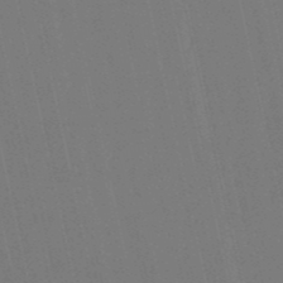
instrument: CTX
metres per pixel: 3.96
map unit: eHb
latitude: -50.7463
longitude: 77.0486
